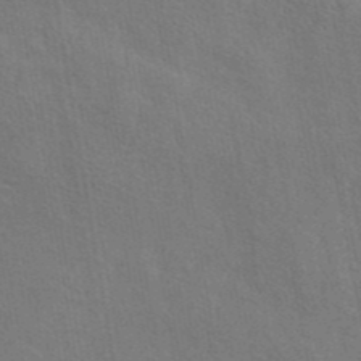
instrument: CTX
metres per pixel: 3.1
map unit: eAb
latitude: 43.0459
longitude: 113.4266
